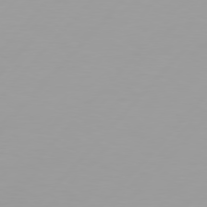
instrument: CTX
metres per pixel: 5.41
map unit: Hpe
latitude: 77.0080
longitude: -139.5371
